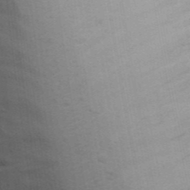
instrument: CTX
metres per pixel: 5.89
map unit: Ave
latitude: 11.3671
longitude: -102.1578
